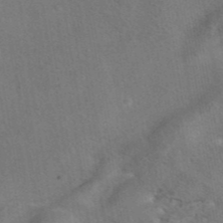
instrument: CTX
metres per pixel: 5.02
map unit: eAb
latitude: 41.7638
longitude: 104.3873
